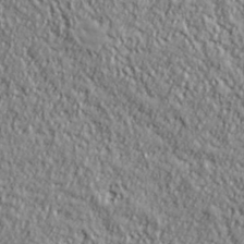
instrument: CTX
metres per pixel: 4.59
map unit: lHvf
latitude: 38.2711
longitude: -92.1200
